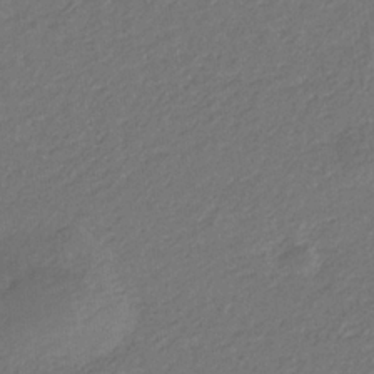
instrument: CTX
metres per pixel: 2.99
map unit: eHb
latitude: -30.5196
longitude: 70.0661
